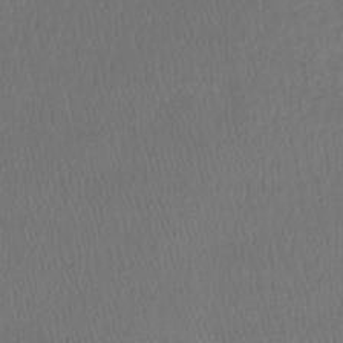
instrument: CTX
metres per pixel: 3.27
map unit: lHb
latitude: -43.2187
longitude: 73.1809
